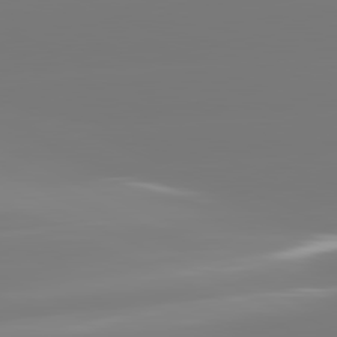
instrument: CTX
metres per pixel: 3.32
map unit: lApd
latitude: 81.7072
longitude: -148.5168
